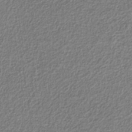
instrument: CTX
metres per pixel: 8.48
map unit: eAb
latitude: -38.7841
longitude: 52.1605
